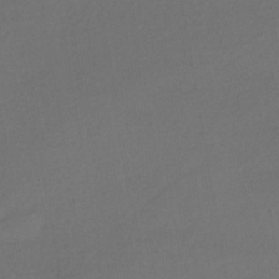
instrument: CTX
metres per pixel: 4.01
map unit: HNhu
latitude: -42.4817
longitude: 95.3698
